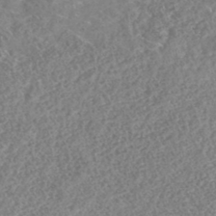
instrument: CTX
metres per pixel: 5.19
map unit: HNhu
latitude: -46.4440
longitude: 29.7100
